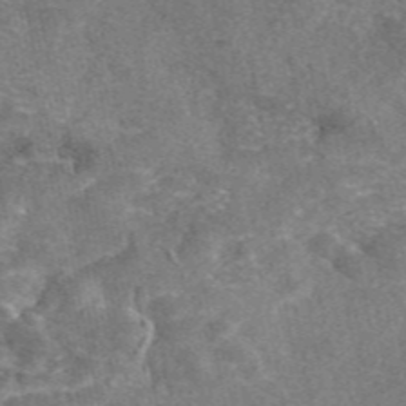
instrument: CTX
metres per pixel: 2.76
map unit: eAb
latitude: 47.3104
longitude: 108.1228
